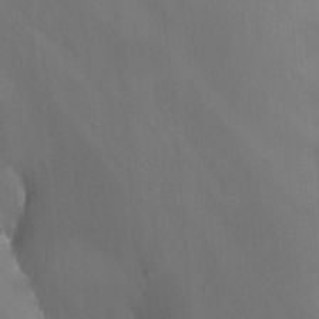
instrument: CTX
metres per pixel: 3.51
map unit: Nhu
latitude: -12.9920
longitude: -65.6505
